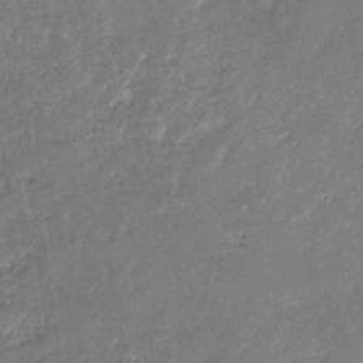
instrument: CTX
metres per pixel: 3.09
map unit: eHb
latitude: -34.4818
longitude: 74.6519
